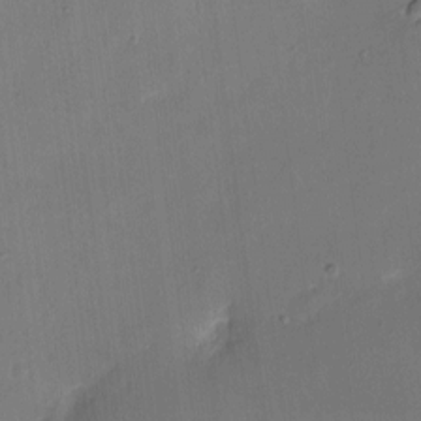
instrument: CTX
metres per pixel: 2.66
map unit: eHh
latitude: 5.2159
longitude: -68.4601
